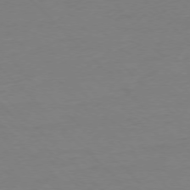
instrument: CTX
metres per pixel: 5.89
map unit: Ap
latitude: -76.9353
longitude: -79.9528
